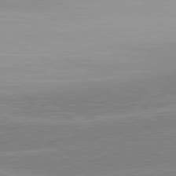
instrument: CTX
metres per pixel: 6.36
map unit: lApd
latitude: 80.6679
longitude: 123.3699
